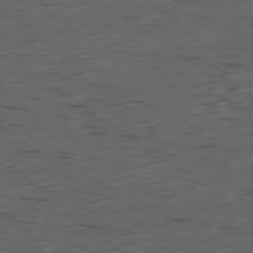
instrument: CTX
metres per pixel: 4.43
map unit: Ap
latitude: -79.6910
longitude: -58.9514
